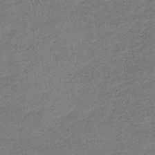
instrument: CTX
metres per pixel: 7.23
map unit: lHb
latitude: -39.6911
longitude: 68.0094
